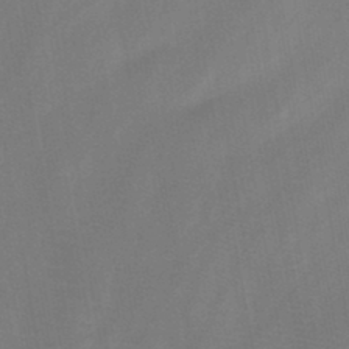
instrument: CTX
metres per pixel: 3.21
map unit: HNb
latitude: -44.6141
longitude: -39.7827
